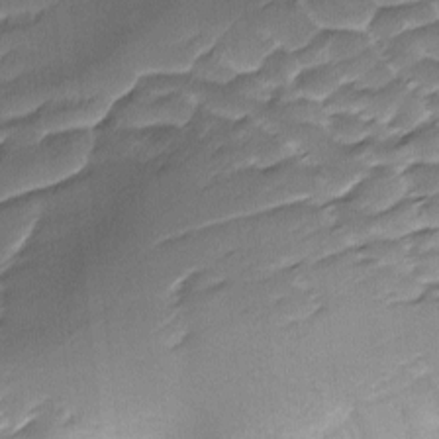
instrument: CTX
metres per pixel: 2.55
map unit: Ave
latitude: -8.7841
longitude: -122.9514
